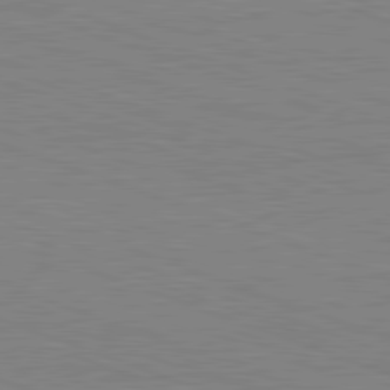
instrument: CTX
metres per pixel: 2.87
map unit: Hpe
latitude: -82.6140
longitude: 13.0675
